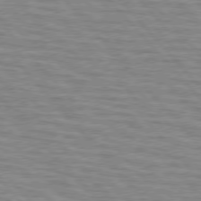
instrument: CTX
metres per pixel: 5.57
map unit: lApd
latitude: 76.3845
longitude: -76.9136
